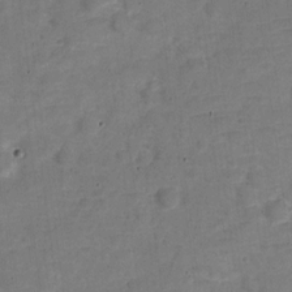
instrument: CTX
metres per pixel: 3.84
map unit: Nve
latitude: -22.7841
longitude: 104.9541
